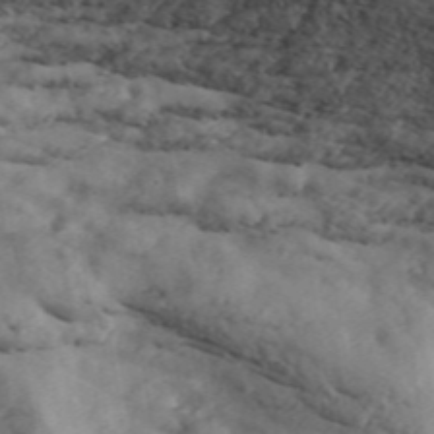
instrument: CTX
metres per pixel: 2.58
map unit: ANa
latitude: 49.8394
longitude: -81.5749
